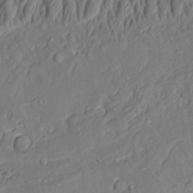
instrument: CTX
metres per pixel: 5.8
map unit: Aa
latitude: 9.0081
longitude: -130.8947
